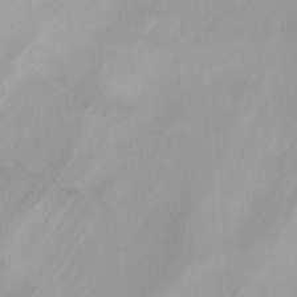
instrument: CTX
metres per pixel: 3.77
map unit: Ht
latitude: 5.4237
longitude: -29.0269
